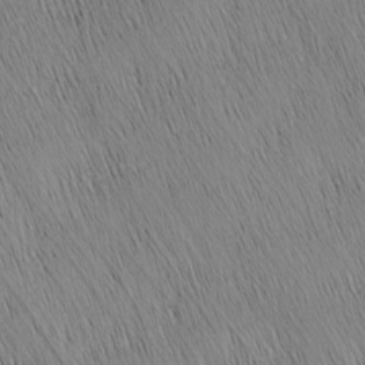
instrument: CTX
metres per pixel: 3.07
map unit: Nhu
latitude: -4.8975
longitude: -150.1011
